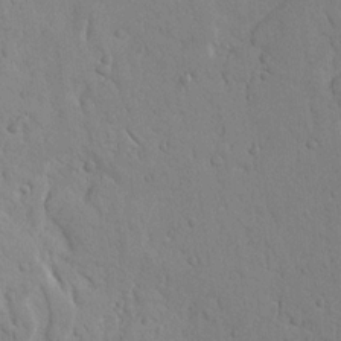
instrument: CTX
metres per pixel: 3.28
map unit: Nhu
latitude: 15.3293
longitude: -78.3468
